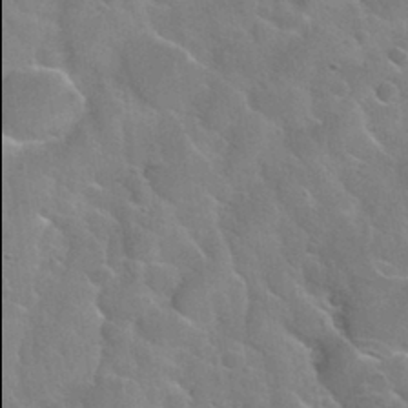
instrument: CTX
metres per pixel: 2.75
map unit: Nhu
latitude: 31.5938
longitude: -53.9906
